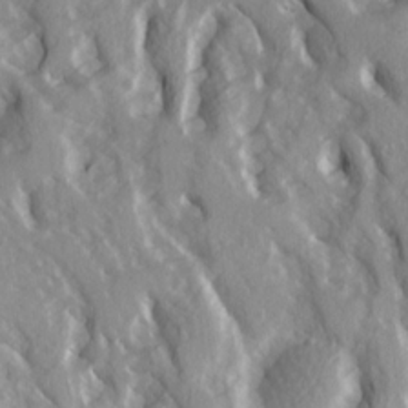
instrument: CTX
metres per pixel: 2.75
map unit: Ave
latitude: 15.3293
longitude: -131.0648
